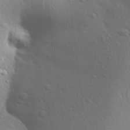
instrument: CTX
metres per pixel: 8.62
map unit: Aa
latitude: 24.0444
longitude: -147.0081
